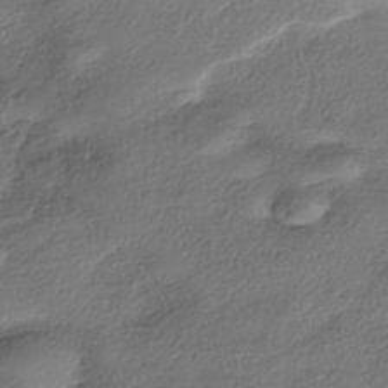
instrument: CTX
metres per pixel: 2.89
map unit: eHh
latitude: -41.8422
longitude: 121.2376
